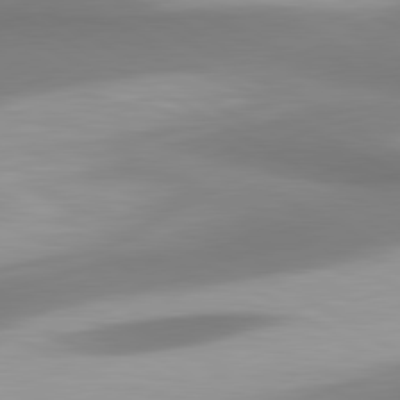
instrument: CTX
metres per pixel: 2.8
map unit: lApd
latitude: 80.7624
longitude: 174.8596
